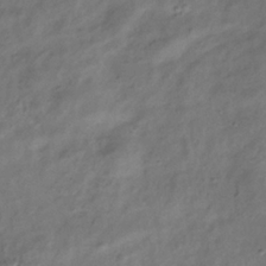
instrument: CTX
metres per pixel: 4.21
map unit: Hve
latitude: -33.4455
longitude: 89.0297
